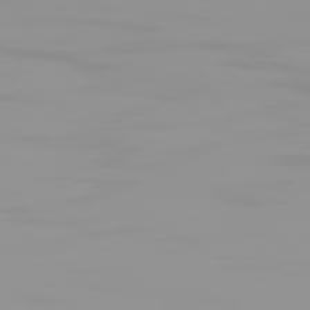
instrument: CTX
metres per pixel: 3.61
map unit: Hpe
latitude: 77.7449
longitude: -140.9891
